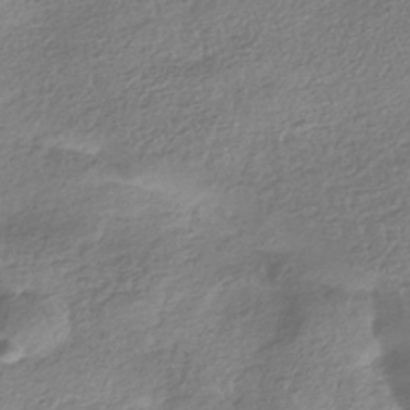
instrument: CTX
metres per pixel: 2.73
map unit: HNhu
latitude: -42.1794
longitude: 99.6155
